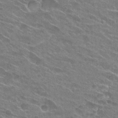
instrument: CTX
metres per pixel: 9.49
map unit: Hto
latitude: 25.5560
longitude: -43.6316
